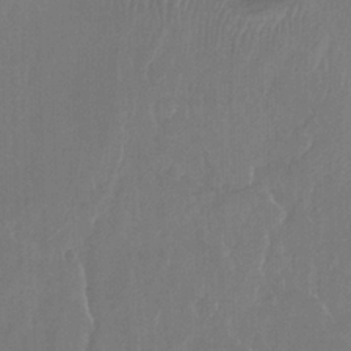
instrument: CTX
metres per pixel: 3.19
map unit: Ht
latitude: -15.0487
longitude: -54.0255
